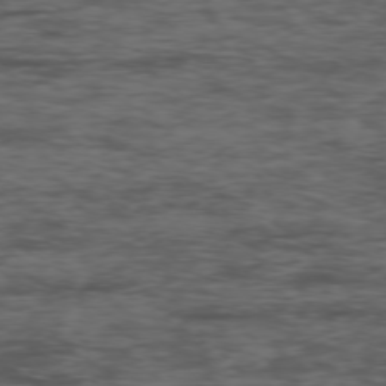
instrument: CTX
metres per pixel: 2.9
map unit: Ap
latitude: -76.4629
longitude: -83.0458
